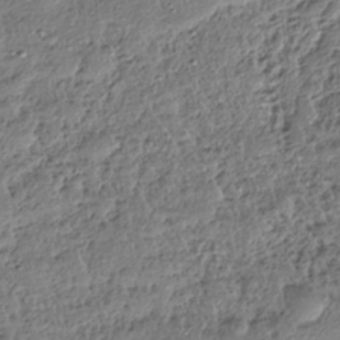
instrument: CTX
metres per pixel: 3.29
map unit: HNhu
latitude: -39.1053
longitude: 107.4455
